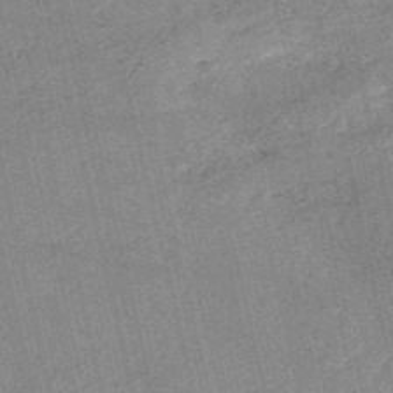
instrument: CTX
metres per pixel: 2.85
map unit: HNb
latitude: -53.5588
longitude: -40.5923
